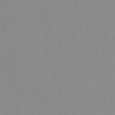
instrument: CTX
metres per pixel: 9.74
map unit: lHb
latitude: -45.0109
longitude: 77.2376
